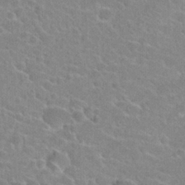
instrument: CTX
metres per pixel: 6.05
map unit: Hto
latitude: 23.7450
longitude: -44.0255
